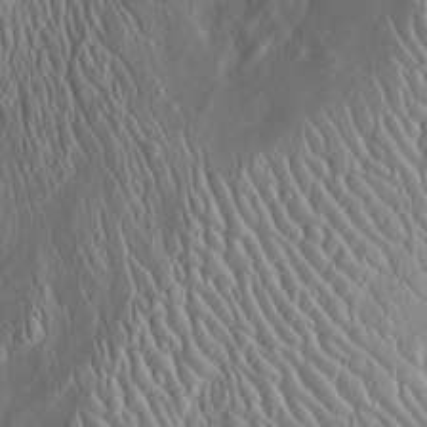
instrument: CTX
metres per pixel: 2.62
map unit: Htu
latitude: -5.8422
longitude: 158.1228
